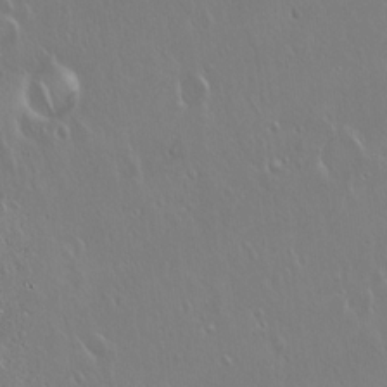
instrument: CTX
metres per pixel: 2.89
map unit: Hto
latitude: 17.8394
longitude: -57.2725
